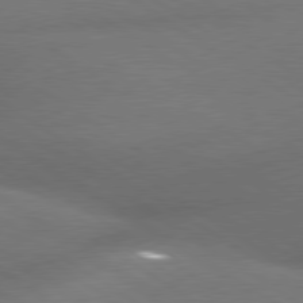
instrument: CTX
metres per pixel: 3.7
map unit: lApd
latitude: 79.5938
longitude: -154.8569
